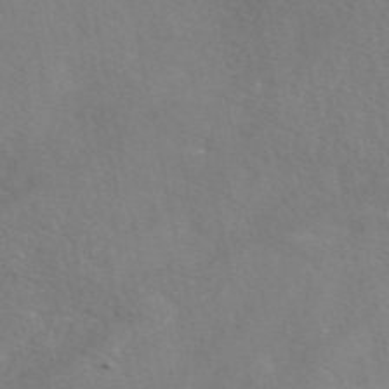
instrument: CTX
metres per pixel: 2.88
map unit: eAb
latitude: 49.2726
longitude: 119.7100
